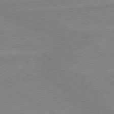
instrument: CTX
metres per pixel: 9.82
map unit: lApd
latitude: 80.1956
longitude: -175.1970
